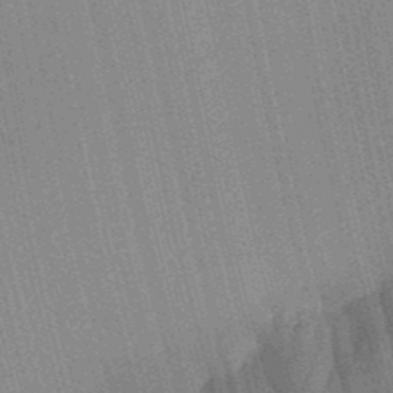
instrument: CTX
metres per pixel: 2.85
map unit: Ave
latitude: 22.9514
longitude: -136.3279
